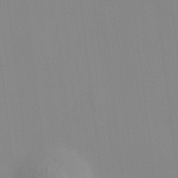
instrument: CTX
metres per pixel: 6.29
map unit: HNhu
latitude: 11.1970
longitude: 10.1984
